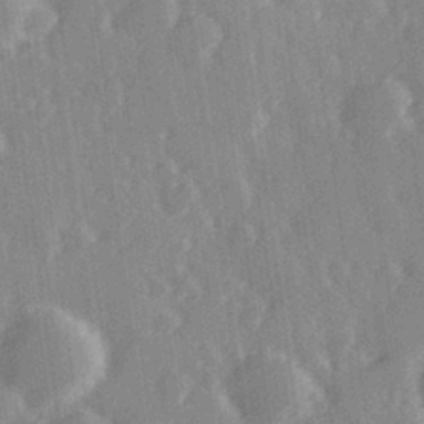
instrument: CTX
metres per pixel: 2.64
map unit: Hve
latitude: 28.1389
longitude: 147.4454
